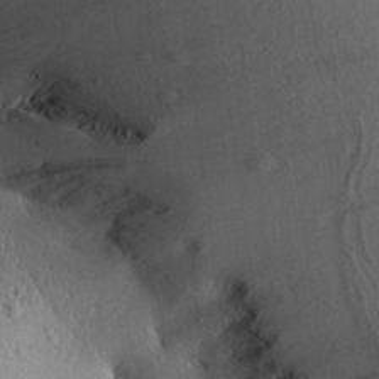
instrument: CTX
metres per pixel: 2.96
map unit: Aa
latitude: 27.4238
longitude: -135.0080
